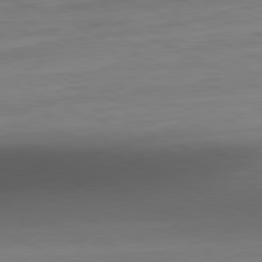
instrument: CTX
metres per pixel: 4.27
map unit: Ap
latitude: -81.2754
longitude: -76.3467
